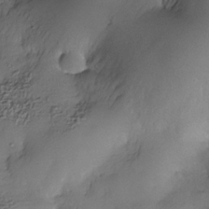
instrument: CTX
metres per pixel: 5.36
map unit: Nhe
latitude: -34.8597
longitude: -143.8206
